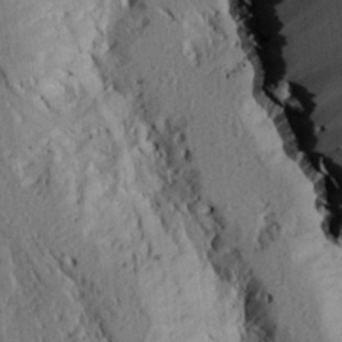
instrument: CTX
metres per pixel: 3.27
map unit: eHh
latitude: 24.3089
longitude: -80.1767
